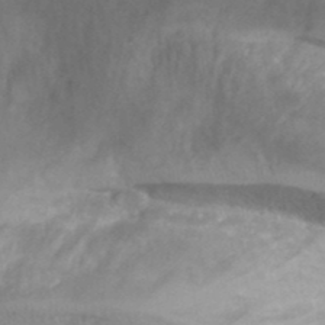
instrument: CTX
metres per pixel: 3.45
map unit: Hto
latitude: 38.7624
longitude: -42.2145
